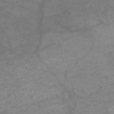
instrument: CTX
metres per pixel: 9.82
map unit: HNb
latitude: -54.5763
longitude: -44.2900
